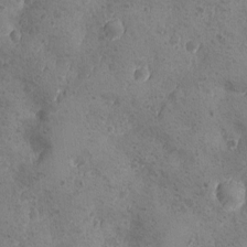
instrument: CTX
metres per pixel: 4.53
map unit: Ave
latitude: -8.4440
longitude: -118.7624
